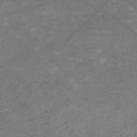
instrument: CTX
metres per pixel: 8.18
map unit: HNb
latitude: -54.7463
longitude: -44.7246
